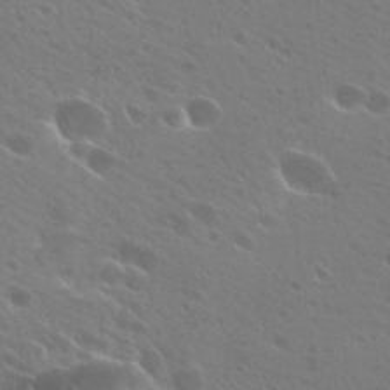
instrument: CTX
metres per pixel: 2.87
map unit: Hto
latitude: 26.4979
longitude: -40.1577
